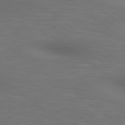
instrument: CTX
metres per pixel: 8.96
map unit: lApd
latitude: 80.3845
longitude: 118.6707
